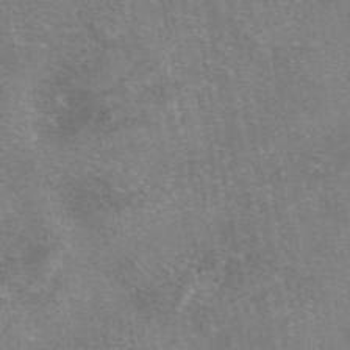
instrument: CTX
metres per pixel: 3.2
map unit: eAb
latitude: 47.3482
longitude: 102.5007
